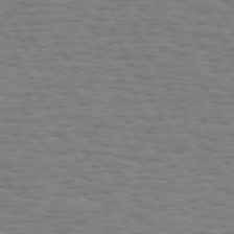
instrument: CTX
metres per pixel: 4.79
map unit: Hpe
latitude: 72.4979
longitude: -122.8758
